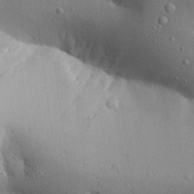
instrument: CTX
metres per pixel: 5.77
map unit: Aa
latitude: 26.9514
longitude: -129.1592
